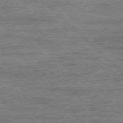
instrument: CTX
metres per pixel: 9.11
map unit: Ap
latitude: -77.5399
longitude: -94.2712
